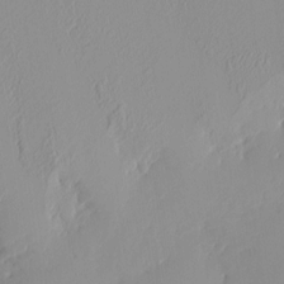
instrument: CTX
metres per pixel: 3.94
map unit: eHh
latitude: -4.3684
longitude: 15.5210
